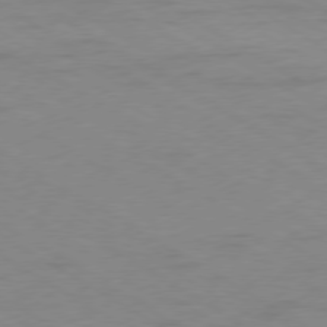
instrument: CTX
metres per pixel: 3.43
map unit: Ap
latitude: -77.0109
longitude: -75.6127
